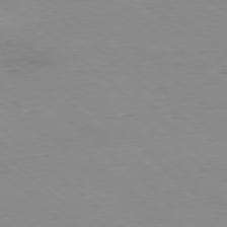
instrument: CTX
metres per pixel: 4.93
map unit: Ap
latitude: -78.0472
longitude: -89.8773
